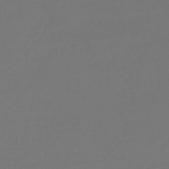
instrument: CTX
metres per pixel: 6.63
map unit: lHb
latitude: -47.9745
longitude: 65.1054
